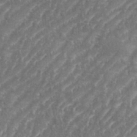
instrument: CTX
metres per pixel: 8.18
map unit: eHh
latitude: 35.2914
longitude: -134.3089
